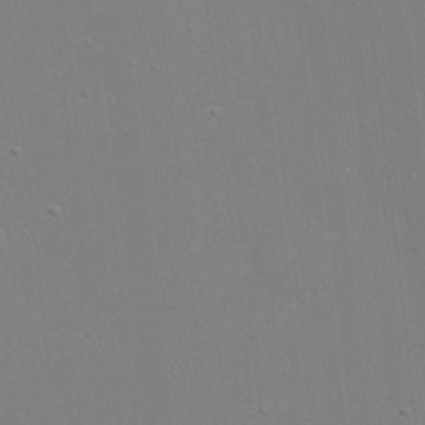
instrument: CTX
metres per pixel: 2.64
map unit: eHh
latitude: 20.1389
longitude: -72.7436
